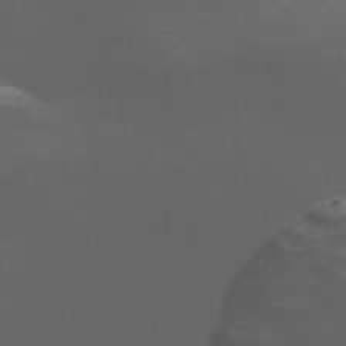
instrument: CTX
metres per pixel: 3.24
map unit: Nve
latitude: -58.9730
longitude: 66.4062
